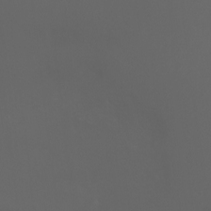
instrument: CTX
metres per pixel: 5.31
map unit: Htu
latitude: -7.1998
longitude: -72.1200
